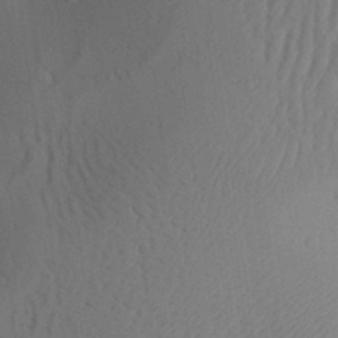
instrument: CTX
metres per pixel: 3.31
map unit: Aa
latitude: 30.5357
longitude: -141.7071
